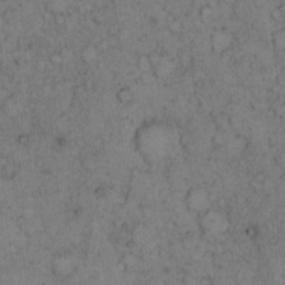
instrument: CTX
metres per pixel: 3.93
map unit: Hto
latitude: 8.9136
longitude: -58.1578
